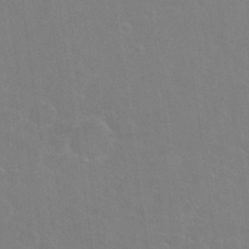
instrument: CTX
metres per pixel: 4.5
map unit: Nhu
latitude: 26.8569
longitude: -51.9717
